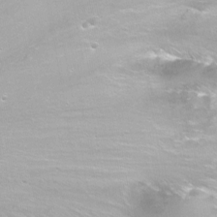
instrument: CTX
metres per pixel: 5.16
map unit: Nhu
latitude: -6.1417
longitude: -48.7813
